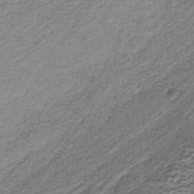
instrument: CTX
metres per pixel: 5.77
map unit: lHb
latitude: -34.6707
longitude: 60.9542
